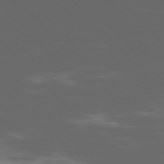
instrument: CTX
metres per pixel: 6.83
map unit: Ap
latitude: -76.3495
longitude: -75.8961
